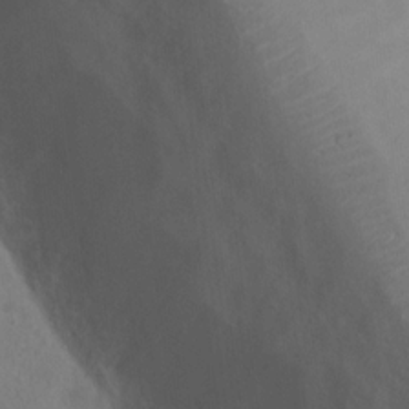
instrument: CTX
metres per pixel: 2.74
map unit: Ht
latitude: 13.4427
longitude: -41.5938
